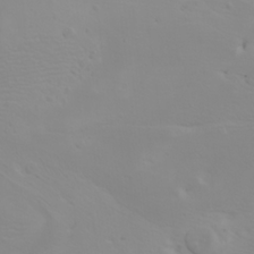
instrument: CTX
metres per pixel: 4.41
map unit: HNhu
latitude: 6.4790
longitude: 14.2929
